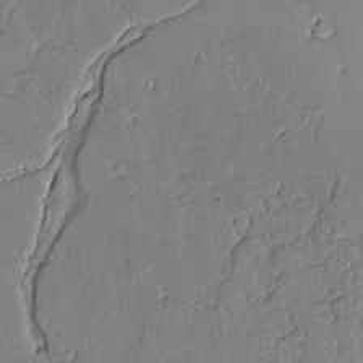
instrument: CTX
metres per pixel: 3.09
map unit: Aa
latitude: 10.9703
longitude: -128.8947
